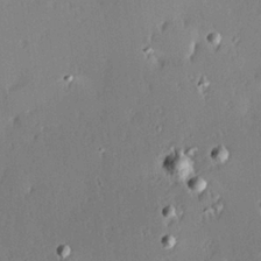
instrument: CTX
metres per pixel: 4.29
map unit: Hve
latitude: 24.9513
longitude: -93.5182
